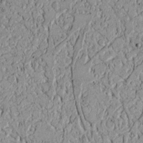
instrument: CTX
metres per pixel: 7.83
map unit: Nhu
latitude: 16.7813
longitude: -74.4034
